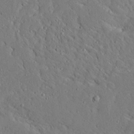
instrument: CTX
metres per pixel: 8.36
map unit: Ave
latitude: 14.4412
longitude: -139.7072
